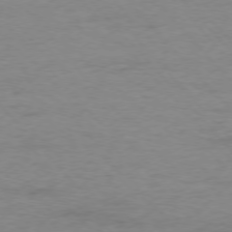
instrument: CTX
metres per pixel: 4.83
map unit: Ap
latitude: -77.1242
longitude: -83.8205
